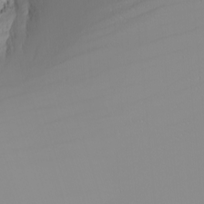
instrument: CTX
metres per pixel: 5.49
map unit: Nhu
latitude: -5.6910
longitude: -92.1766
